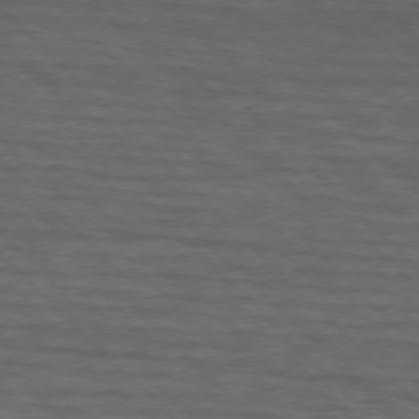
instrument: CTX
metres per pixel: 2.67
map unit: lApd
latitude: 75.4804
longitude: -83.2914
